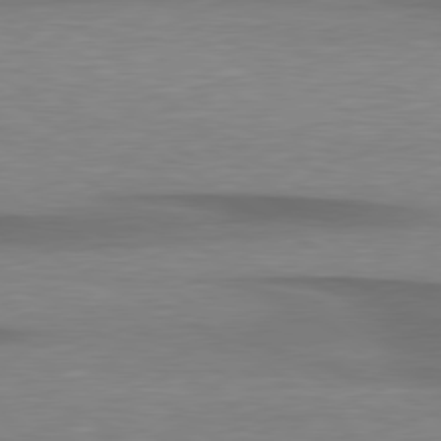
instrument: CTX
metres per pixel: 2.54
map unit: lApd
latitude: 79.4994
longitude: -88.1767
